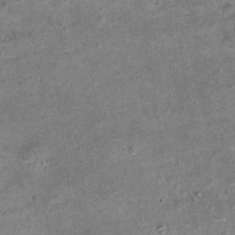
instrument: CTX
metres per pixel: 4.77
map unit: Hto
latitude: 11.1970
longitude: -36.7246
